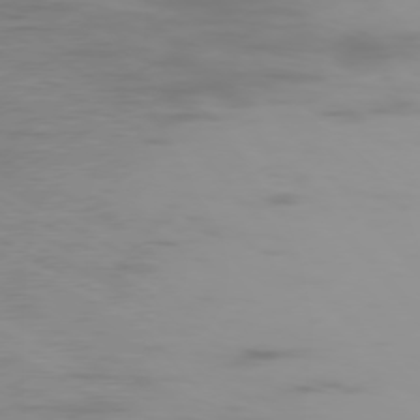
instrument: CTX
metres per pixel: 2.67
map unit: Ap
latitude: -76.8786
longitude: -74.5168
